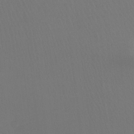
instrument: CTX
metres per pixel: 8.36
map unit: Ht
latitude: -9.3698
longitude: -38.0633
